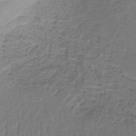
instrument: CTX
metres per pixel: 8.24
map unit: lHb
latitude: -42.9352
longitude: 59.2942
